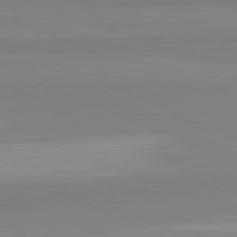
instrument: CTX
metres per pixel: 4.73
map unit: lApd
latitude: 82.1199
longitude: 178.4062
